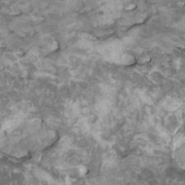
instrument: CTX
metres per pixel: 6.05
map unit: HNhu
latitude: 3.4426
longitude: 3.8233
